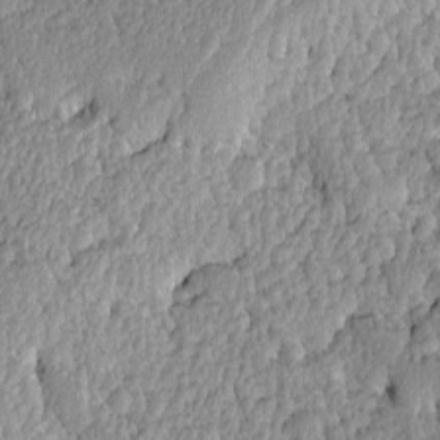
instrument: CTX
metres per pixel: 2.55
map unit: Ave
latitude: -8.8975
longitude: -116.3089
